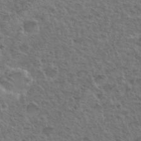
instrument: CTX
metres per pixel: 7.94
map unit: Hto
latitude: 35.3670
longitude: -50.0633
